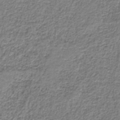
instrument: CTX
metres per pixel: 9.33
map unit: HNb
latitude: -37.9745
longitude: 51.1053
